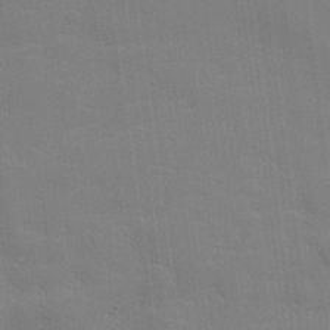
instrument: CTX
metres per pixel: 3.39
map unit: lHvf
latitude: 24.7813
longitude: 142.0283
